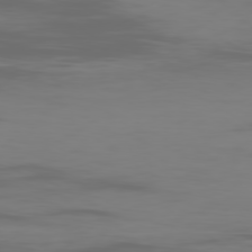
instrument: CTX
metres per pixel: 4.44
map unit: Ap
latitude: -80.1606
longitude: -93.7827
